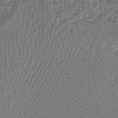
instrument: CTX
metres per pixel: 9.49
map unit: lHb
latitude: -43.1431
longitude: 71.0109
